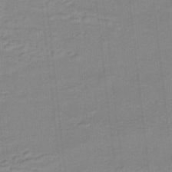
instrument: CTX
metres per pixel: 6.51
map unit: eHb
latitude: -35.3321
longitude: 79.5399
